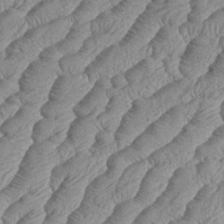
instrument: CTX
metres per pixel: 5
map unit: eHh
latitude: 36.6869
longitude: -137.1592
